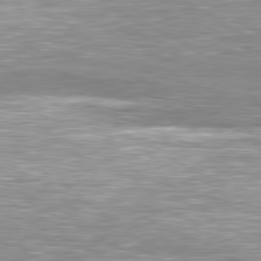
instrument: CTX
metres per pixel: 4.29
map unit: Hpe
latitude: -81.0109
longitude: 19.3510
